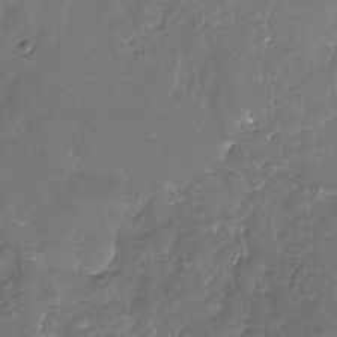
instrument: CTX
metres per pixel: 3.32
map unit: Nhu
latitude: -19.8422
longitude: -57.9339
